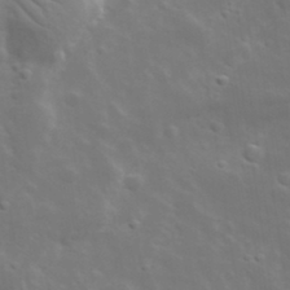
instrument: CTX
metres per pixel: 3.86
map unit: lHvf
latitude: 33.5749
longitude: -82.6301
